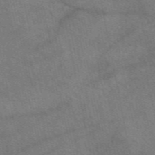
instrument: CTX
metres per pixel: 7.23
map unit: eAb
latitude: 50.9891
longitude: 114.9919
